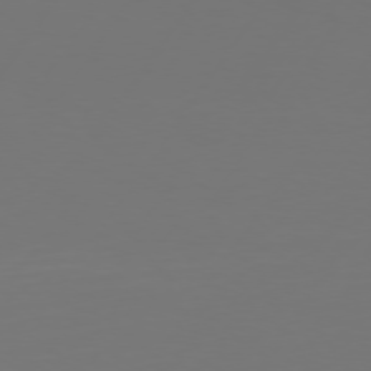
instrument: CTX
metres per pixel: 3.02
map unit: Hpe
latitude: 74.6113
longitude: -130.5735
